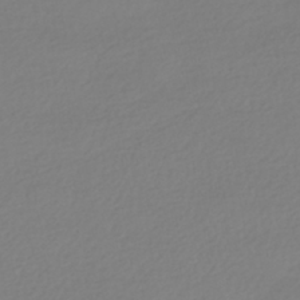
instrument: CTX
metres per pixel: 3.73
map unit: HNhu
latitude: -42.0661
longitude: 96.8597
